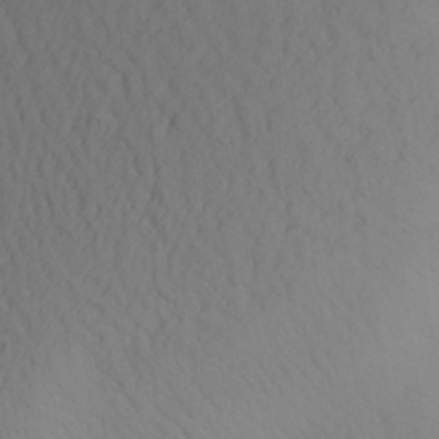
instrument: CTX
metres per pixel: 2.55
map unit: Aa
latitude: 30.3468
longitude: -141.0647
